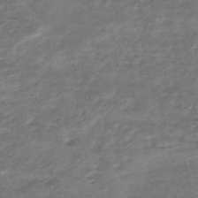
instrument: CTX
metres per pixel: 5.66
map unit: Nhe
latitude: -47.7099
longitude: -171.4615
